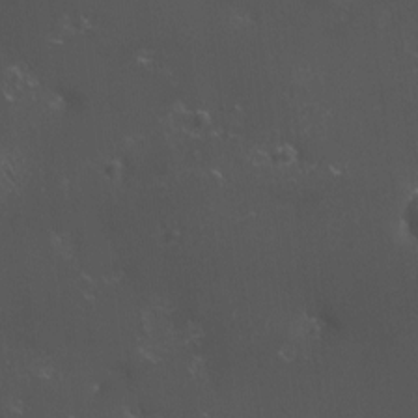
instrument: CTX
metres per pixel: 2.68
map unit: eHh
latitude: -3.9745
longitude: 19.3510
